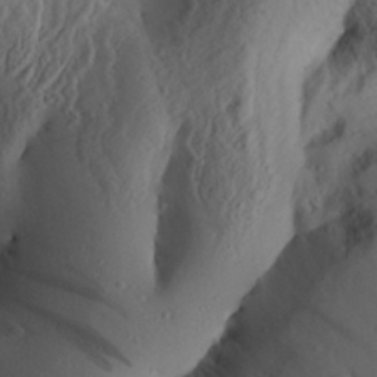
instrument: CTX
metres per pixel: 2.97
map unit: Aa
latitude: 30.1767
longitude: -134.1011
